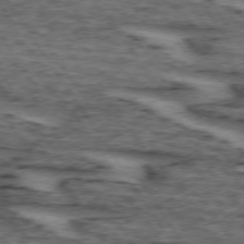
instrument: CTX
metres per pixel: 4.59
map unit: lApd
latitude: 73.8206
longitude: -73.1404
